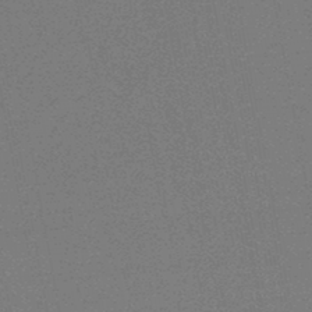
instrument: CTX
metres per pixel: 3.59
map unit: HNb
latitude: -45.8233
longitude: -39.8961
